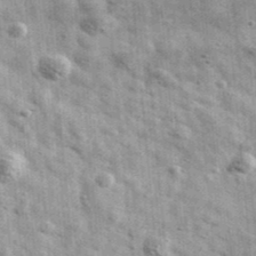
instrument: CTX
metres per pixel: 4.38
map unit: Ave
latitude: 40.9514
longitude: -106.9514
